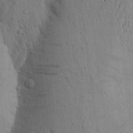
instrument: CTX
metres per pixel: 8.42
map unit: Aa
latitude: 18.8002
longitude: -149.0458
